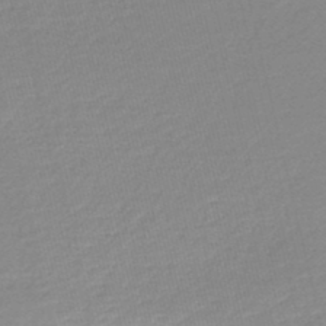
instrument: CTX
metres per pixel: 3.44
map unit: lHb
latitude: -46.2172
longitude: 64.6141
